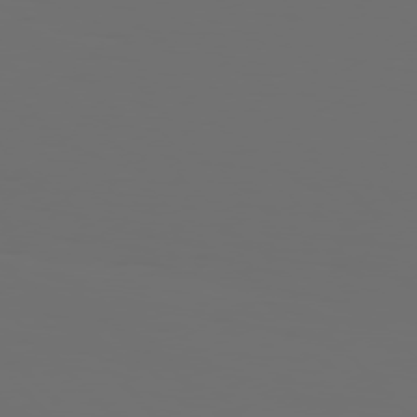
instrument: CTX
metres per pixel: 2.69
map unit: Hpe
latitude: 76.8947
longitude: -135.2537
